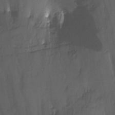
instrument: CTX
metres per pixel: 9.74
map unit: Nhu
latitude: -11.3132
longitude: -46.0444
